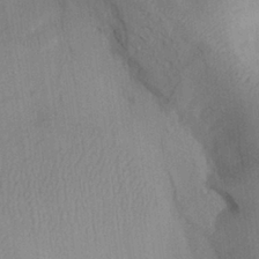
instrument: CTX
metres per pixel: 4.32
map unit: Aa
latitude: 25.9717
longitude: -143.6316
